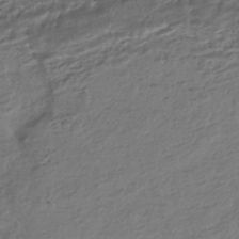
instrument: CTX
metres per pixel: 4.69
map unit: HNhu
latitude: -43.8422
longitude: 97.6911
